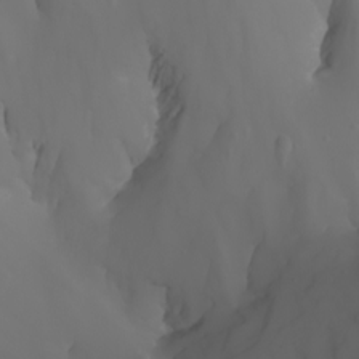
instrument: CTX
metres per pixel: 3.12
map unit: Nhu
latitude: -7.5966
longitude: -82.1577
